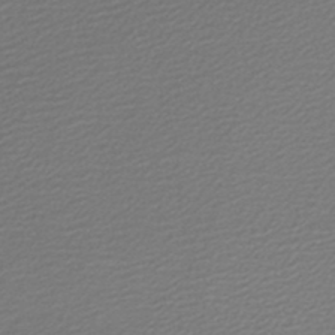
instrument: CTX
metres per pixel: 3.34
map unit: lHb
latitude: -46.5384
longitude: 63.3131
